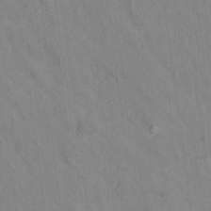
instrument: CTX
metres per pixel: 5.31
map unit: Ht
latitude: 15.1215
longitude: -36.8569
